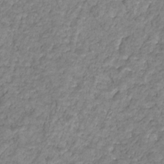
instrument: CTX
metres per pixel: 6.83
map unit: HNhu
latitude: -21.7855
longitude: 85.1998
